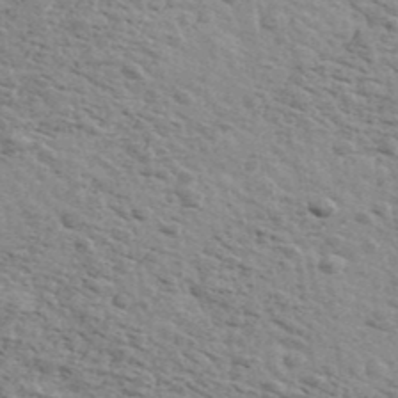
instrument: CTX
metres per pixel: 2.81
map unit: Ave
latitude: 41.2914
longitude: -109.7071
